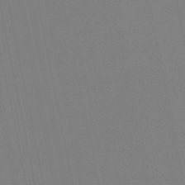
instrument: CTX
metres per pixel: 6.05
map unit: lHb
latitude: -49.3132
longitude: 75.1620
